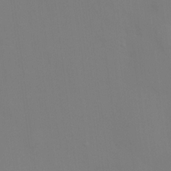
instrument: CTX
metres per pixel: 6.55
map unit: HNhu
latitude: 14.3279
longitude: 13.2187
